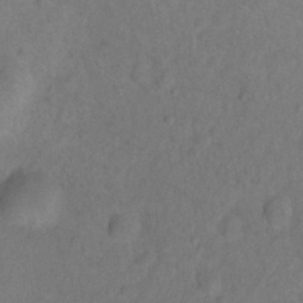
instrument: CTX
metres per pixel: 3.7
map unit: Ht
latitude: -0.4818
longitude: -32.9892
